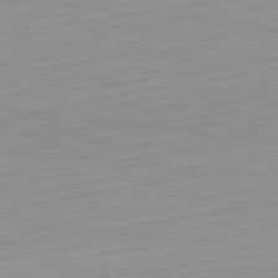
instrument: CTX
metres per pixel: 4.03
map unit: Hpe
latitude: -82.4629
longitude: 17.2565
